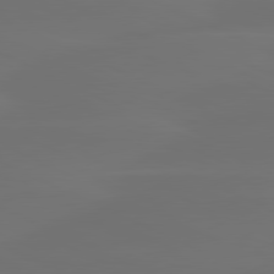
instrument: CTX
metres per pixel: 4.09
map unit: lApd
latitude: 80.4223
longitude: -82.6490
